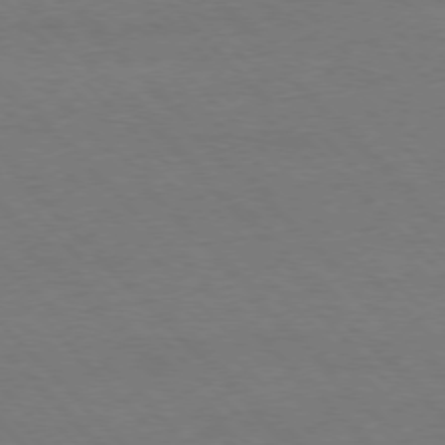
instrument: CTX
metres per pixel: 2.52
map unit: Ap
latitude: -77.2187
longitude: -87.4048
